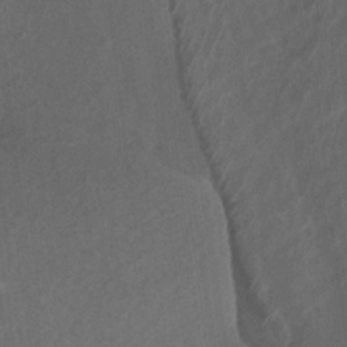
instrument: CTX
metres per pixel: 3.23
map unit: Ht
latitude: 2.4979
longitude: -19.8016
